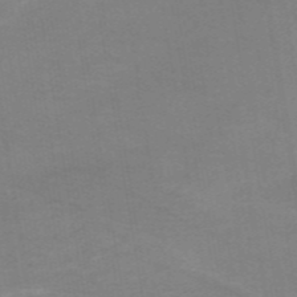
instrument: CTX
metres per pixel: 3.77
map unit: HNb
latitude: -54.6141
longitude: -48.5357
